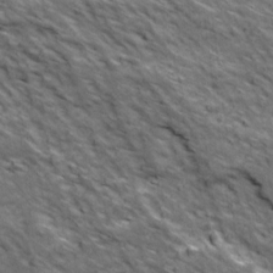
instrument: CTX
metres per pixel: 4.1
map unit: Ave
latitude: 18.7624
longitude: -134.1011
